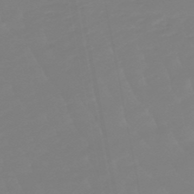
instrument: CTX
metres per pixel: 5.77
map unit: lHb
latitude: -49.0676
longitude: 82.5951
